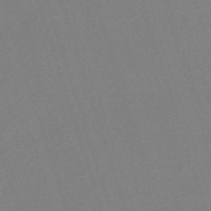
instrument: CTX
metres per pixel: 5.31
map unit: eHh
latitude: -62.4440
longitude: 50.4251
